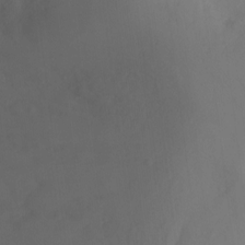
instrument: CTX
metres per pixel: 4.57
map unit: Ht
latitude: -6.6896
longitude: -26.4412
